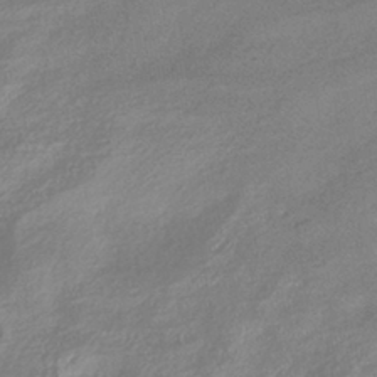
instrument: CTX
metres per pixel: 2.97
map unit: HNhu
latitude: -41.2943
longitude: 92.1417
